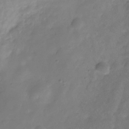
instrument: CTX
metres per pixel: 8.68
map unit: Hve
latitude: -30.9541
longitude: 92.2362
